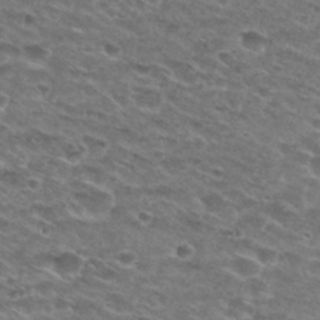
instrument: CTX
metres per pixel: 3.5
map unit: Hto
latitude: 28.5546
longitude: -47.8206
